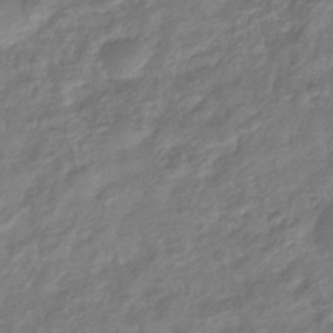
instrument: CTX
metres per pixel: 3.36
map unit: eHb
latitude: -34.2173
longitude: 80.0850
